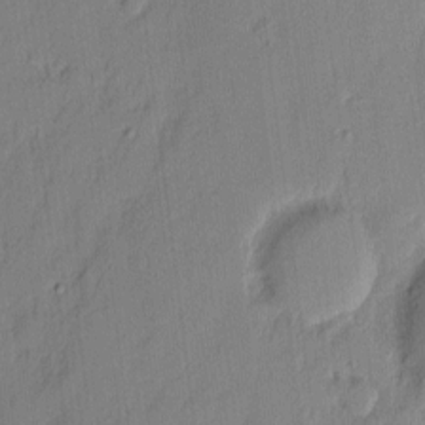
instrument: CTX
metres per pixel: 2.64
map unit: eHh
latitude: 3.9150
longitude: -77.1214
